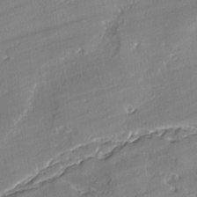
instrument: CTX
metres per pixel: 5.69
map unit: lAvf
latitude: -2.6329
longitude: -108.6301
